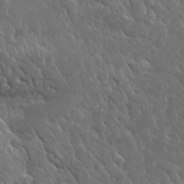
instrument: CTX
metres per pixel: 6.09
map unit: lHvf
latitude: 34.1577
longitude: -86.7435
